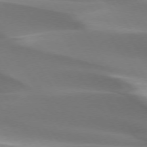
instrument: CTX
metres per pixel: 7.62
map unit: lApd
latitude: 73.5183
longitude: -50.6301
